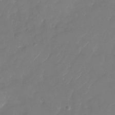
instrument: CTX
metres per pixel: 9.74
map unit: Nhu
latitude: -28.9353
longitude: -71.8394
